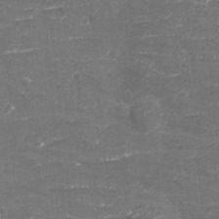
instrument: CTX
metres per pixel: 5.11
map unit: eHh
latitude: -3.7666
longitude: -75.2726
